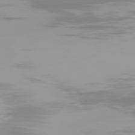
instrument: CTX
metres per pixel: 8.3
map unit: Ap
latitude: -77.4076
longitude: -73.2159
